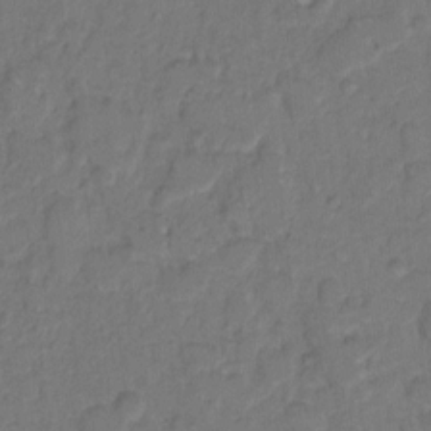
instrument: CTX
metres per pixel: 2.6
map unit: eHh
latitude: 7.7639
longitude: -62.6680
